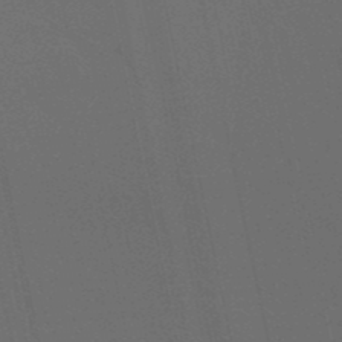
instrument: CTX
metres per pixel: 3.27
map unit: lHb
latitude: -49.9745
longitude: 75.6911
